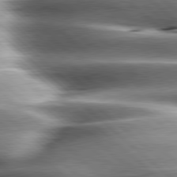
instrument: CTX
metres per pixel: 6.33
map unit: lApd
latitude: 80.1578
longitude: -142.7435
